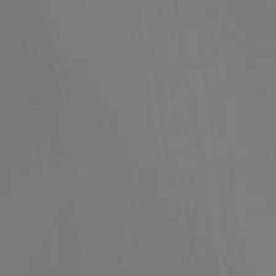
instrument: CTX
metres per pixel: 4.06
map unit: Ht
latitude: -16.0850
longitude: -45.8961
